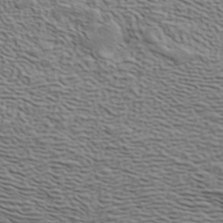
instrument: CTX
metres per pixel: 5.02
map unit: ANa
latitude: 41.4426
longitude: 49.6344
